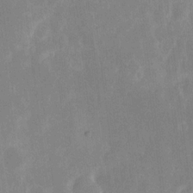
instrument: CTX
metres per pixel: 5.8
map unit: eHh
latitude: 6.2145
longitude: -69.7261
